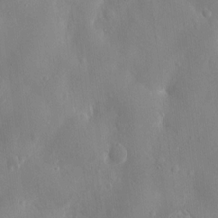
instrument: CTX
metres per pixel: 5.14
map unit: eHh
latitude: 13.2726
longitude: -71.6316
